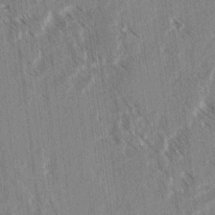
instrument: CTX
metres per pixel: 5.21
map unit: lAvf
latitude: 4.2333
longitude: -105.6883
